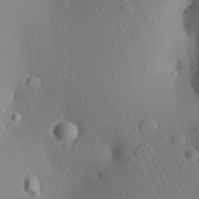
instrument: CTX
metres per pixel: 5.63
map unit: Aa
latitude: 26.6302
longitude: -147.1215
